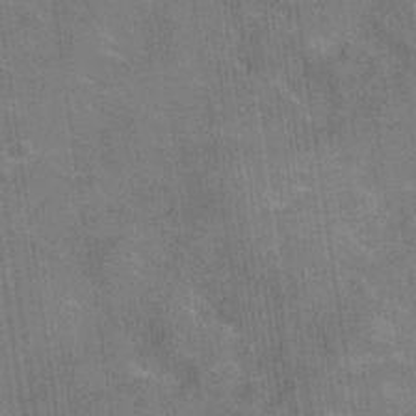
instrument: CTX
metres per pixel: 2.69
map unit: Hve
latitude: -31.0864
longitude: 96.1984
